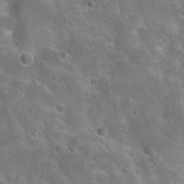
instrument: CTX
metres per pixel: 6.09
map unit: Hto
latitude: 22.9703
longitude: -48.7813
